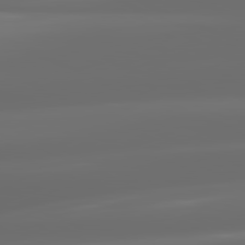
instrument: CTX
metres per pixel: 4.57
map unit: lApd
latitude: 81.4237
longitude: -144.2711
